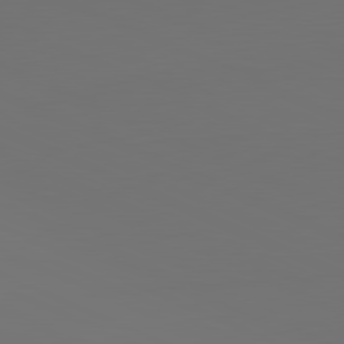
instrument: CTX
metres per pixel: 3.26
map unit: lApd
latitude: 81.4804
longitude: 147.6344
